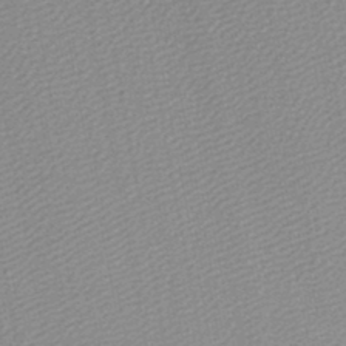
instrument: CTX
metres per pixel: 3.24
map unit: lHb
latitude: -46.0661
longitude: 69.4265
